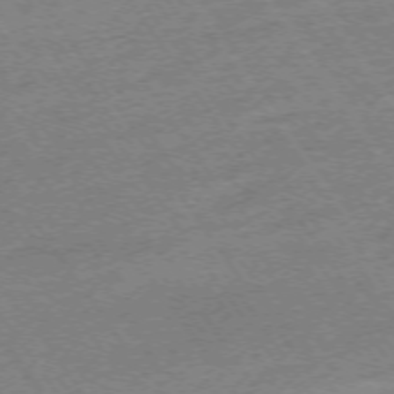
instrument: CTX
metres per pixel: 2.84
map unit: Ap
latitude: -73.8989
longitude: -82.8757
